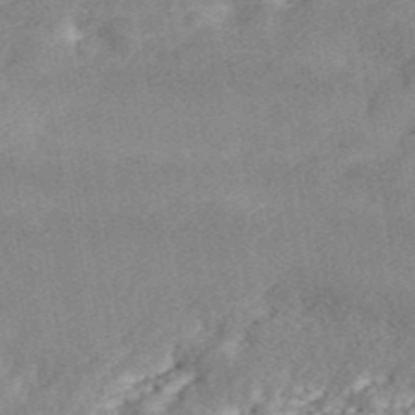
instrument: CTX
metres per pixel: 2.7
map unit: ANa
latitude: 44.5357
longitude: 45.8800
